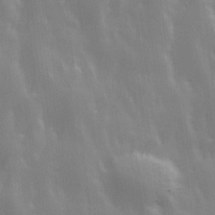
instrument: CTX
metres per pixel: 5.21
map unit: Ave
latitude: 13.4993
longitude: -104.1200
